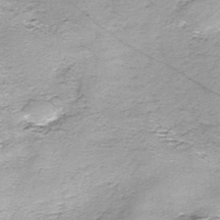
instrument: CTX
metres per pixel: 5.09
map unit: Nhe
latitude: -45.7478
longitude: 153.1998
